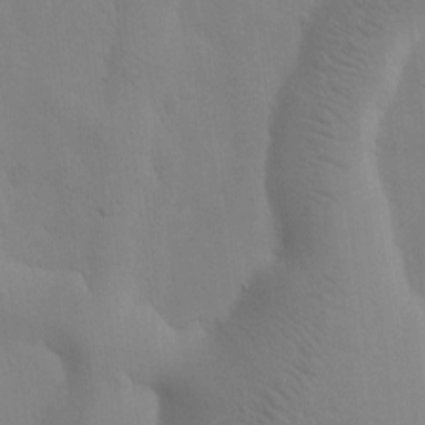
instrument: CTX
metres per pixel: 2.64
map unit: Htu
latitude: 0.0255
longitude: 172.2739
